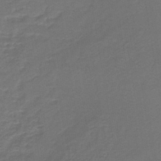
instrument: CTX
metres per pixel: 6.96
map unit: lHb
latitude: -42.6329
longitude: 64.3495
